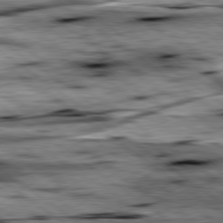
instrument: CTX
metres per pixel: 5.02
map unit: lApd
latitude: 79.4427
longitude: -48.5735
